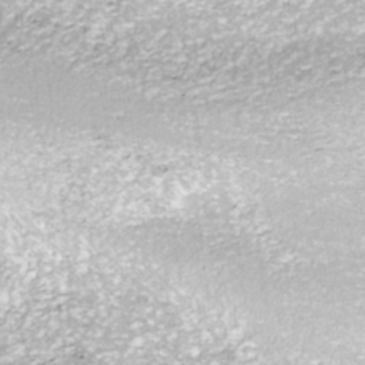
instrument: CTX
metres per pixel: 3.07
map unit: ANa
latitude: -40.5007
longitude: 102.8975
